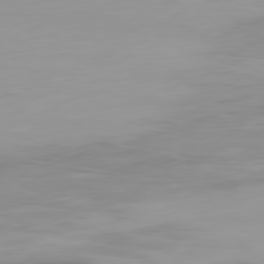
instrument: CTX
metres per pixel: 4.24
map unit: Ap
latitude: -79.8800
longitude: -68.7813
